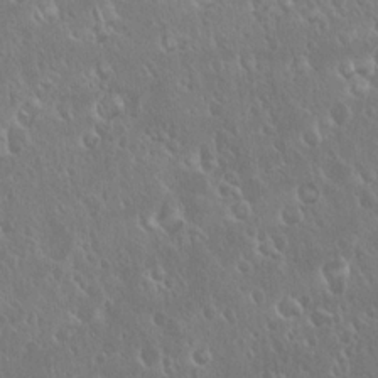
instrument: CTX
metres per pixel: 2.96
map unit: Hto
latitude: 19.2159
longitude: -57.6127
